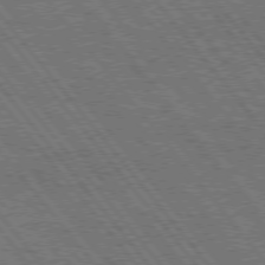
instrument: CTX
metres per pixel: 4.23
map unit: Hpe
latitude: 75.1025
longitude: -150.1577
